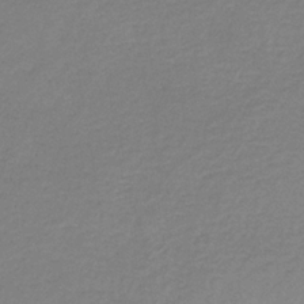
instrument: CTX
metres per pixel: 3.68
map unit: HNb
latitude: -35.4076
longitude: 52.3684
